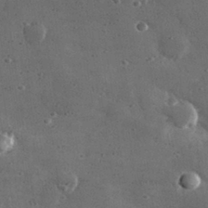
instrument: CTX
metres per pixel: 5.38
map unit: lHvf
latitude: 31.3104
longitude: -88.8758
